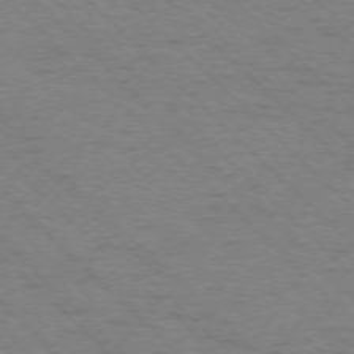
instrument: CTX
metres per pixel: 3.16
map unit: Ap
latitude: -75.8612
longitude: -79.8584
